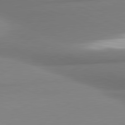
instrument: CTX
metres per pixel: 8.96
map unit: lApd
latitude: 81.2159
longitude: 176.1984
